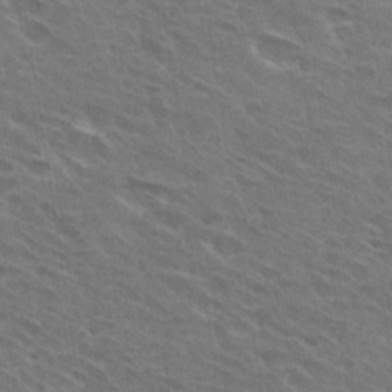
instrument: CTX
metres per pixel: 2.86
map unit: Hto
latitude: 31.1404
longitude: -45.0458
